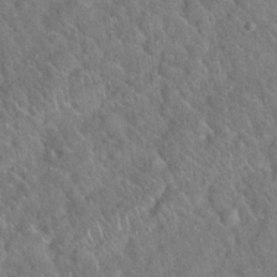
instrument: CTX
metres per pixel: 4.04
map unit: Hto
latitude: 19.0458
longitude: -52.4601
